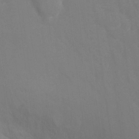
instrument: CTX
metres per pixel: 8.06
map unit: Hto
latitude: -1.2754
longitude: -34.7246
